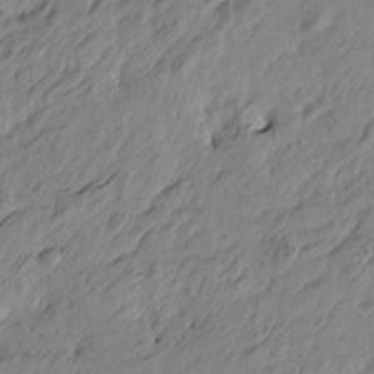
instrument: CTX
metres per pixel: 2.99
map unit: Htu
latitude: -5.1809
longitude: -179.4805
